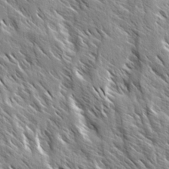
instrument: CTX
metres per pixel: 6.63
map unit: Ave
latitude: 14.5735
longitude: -133.5938
